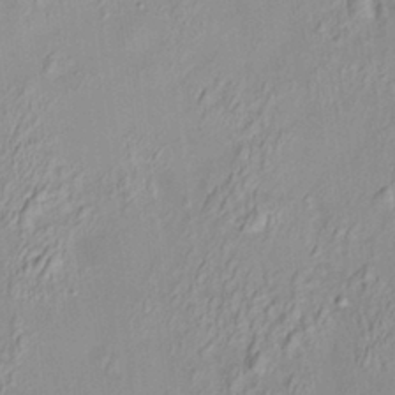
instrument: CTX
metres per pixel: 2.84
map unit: HNhu
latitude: 7.1025
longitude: 13.7100
